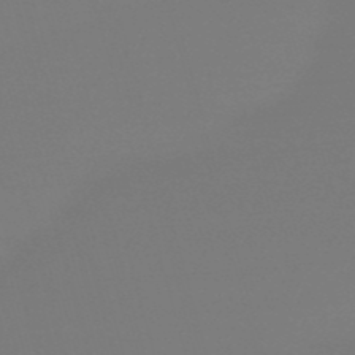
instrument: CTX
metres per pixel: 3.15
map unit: eHb
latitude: -50.4629
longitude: 68.8030
